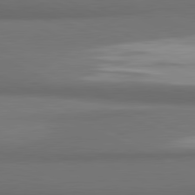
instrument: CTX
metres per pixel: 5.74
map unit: lApd
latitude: 81.6505
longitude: 173.3509
